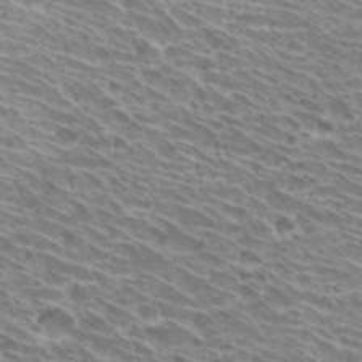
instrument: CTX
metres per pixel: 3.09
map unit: Hto
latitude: 31.2159
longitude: -42.1767
